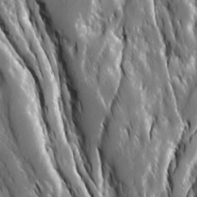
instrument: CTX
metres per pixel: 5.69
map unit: Ave
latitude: 15.3482
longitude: -133.2726
